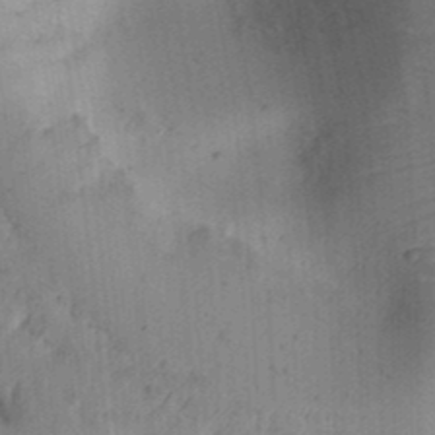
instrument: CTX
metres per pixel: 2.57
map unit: Ht
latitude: 11.8583
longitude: -74.5546
